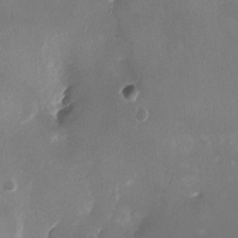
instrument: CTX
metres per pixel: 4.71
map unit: HNhu
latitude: -2.6896
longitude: -6.3656
